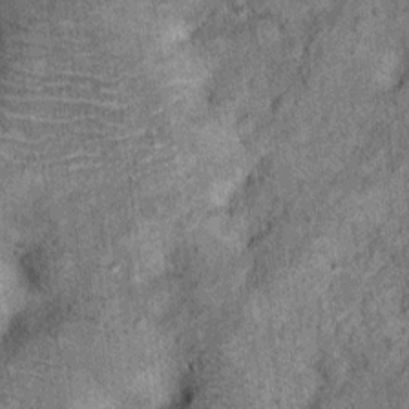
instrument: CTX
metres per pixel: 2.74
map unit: Ht
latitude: 11.6127
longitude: -38.3845
